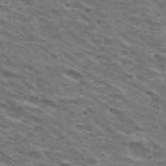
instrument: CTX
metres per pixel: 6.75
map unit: Hto
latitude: 32.4034
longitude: -42.3278
